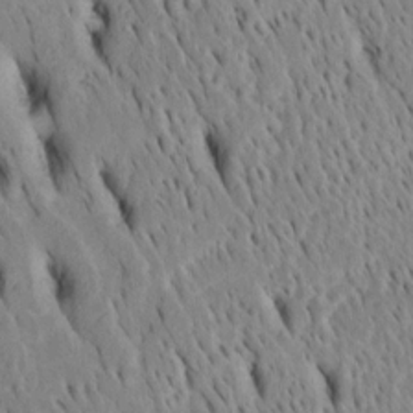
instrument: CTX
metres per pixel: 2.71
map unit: Htu
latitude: -4.0283
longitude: 151.3131
